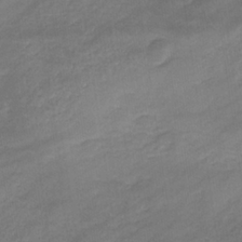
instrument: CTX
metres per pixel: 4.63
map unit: eHb
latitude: -33.5022
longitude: 68.2739
